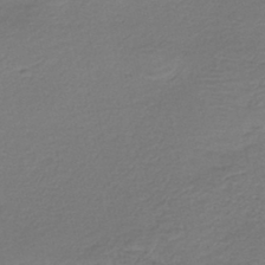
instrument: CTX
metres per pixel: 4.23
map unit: HNb
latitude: -41.8800
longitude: 50.4251
